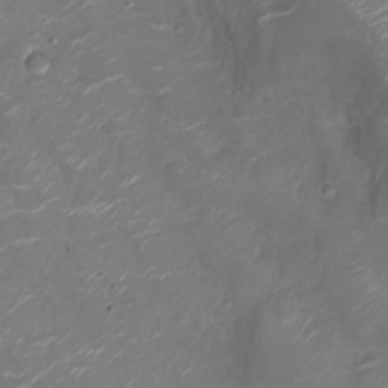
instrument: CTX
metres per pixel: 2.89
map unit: Nhu
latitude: -10.5007
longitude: -20.2334
